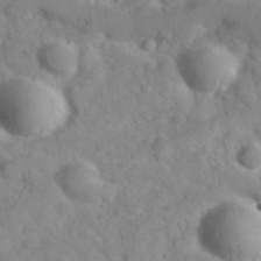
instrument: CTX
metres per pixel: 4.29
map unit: Hve
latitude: 31.8395
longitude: 151.4832
